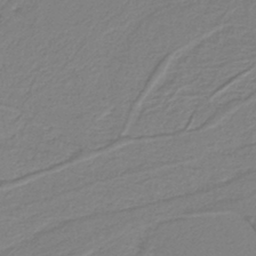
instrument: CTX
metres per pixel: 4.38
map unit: lHb
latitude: -40.4818
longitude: 51.7100
